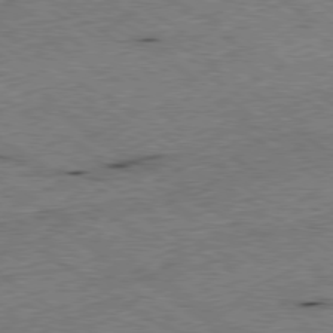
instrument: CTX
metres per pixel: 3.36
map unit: Ap
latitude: -79.8233
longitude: -51.8205
